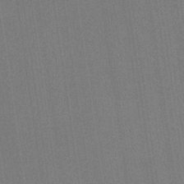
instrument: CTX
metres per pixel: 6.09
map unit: HNb
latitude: -32.2740
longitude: 57.7288
